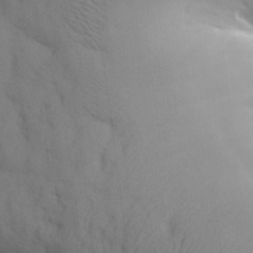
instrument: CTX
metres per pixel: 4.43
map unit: eHh
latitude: 25.8961
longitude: -75.1592
